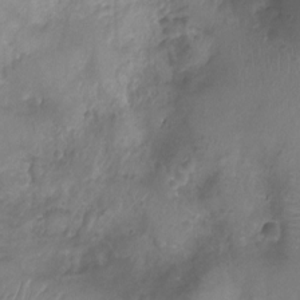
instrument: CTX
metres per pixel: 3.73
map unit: Ht
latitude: -9.2565
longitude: -20.3279
